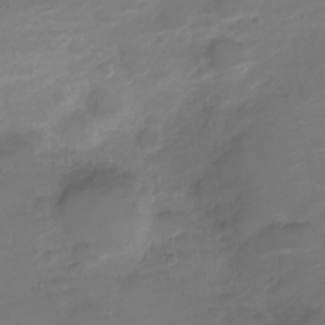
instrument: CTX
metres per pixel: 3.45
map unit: Nve
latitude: -21.0864
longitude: 105.1431
